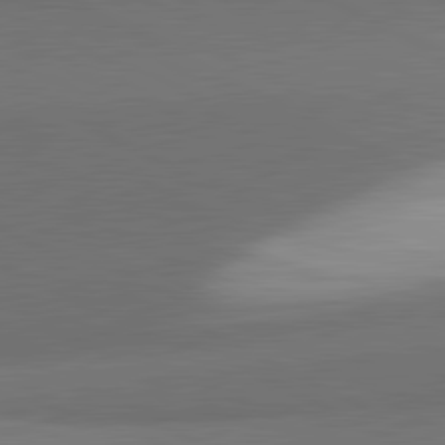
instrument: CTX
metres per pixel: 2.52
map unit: lApd
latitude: 81.6127
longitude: 155.6722
